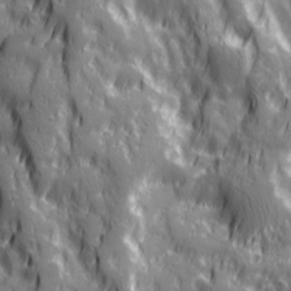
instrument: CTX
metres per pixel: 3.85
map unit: Ave
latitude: 20.2712
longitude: -132.8380
